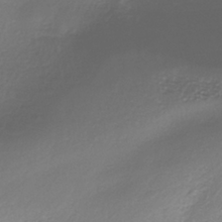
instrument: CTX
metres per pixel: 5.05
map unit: ANa
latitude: -38.8786
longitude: 96.2740
